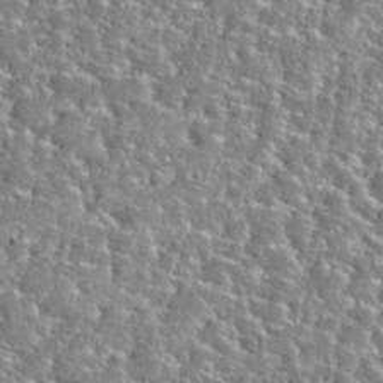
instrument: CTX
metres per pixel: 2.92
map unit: Nhu
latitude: 31.9339
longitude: -51.2914
